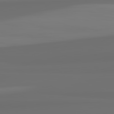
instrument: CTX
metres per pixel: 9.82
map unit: lApd
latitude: 82.7435
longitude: 162.6707
